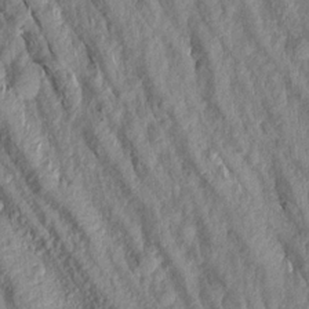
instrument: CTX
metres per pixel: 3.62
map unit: Aa
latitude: 17.3482
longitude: -146.3846
